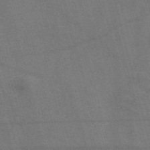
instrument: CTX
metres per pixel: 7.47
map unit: Nve
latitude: -57.6155
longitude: 51.6722
